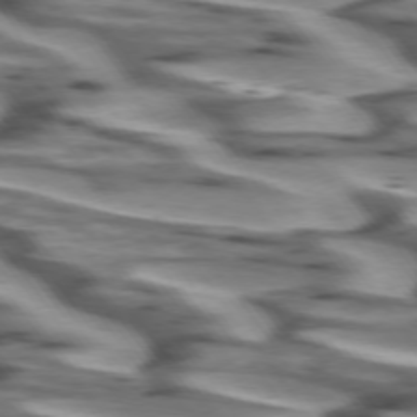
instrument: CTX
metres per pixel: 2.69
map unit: lApd
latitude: 74.4790
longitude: -58.2145
